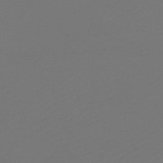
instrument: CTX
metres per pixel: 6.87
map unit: lHb
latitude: -47.9745
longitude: 65.5399
